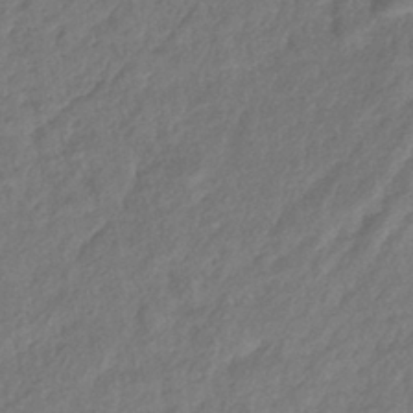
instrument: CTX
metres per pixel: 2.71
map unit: eHb
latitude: -38.8219
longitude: 81.3510
